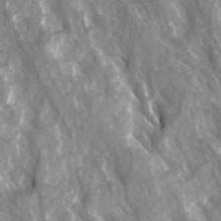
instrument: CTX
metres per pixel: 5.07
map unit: Ave
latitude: 14.9703
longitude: -132.4412
